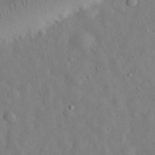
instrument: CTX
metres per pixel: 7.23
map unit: eHh
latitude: 29.8583
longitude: -76.4412
